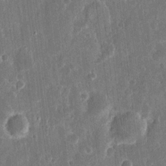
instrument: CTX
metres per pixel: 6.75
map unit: eHh
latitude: 11.9906
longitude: -73.0837
